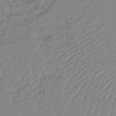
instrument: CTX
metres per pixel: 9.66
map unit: lHb
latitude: -44.4251
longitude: 80.0283
